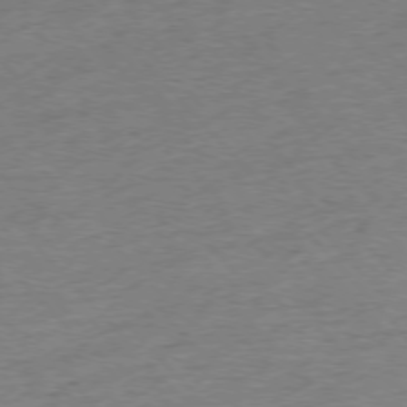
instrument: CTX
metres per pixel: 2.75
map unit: Hpe
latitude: -76.4062
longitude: -11.2537
